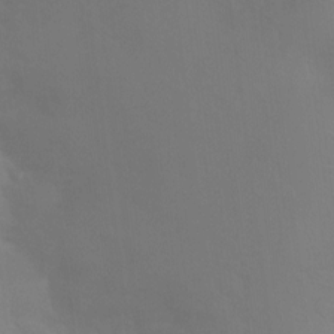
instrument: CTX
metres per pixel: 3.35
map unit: Nhu
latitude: 3.5938
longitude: -25.3670
